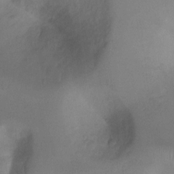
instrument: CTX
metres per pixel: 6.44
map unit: Hto
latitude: -13.1998
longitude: -40.4978
